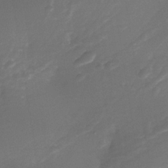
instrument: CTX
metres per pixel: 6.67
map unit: Nhe
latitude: -35.8422
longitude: -117.6505
